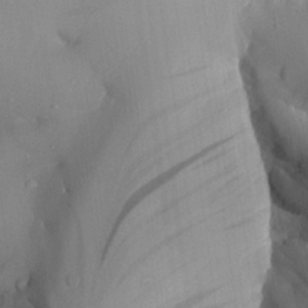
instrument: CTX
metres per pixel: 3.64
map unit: Aa
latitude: 26.1011
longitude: -130.8758
